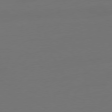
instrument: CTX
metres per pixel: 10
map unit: Ap
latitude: -79.4076
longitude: -65.0269
